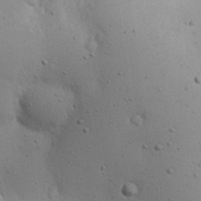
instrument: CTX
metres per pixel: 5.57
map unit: eHh
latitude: 24.6112
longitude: -72.2523
